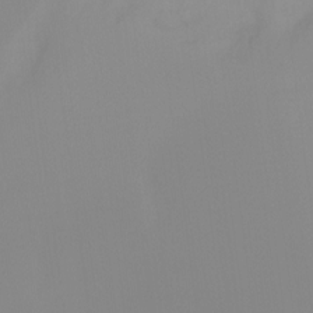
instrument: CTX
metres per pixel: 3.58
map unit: Ht
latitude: -14.9731
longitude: -50.5734
